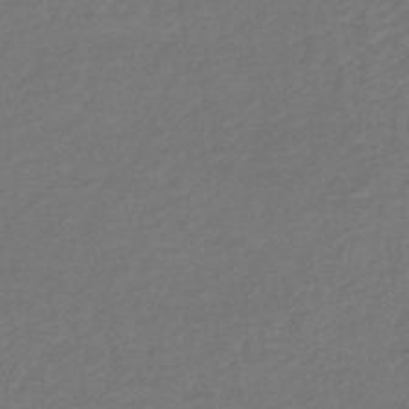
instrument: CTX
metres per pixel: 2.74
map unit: lHb
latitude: -37.8233
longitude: 70.7463
